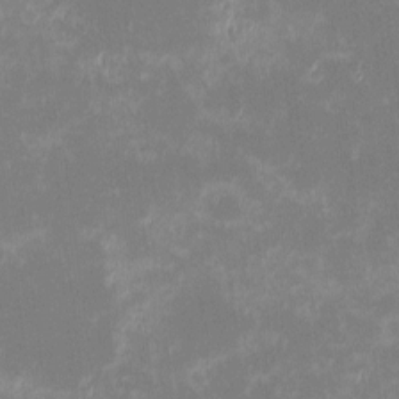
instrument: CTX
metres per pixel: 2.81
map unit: eHh
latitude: -1.3888
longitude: -84.5357
